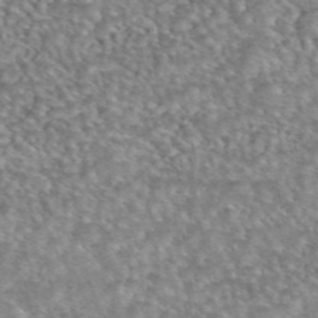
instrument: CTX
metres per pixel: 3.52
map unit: eAb
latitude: 44.7624
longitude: 109.0108
